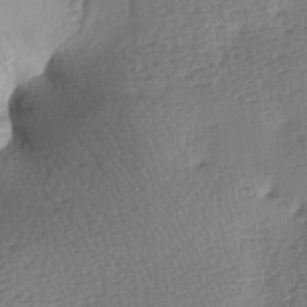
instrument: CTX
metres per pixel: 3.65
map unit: lAa
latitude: -7.6155
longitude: -126.0444
